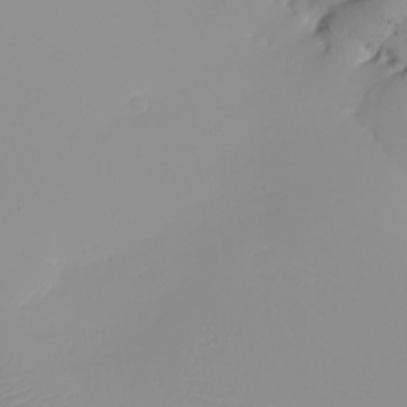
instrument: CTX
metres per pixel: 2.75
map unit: eHh
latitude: -5.3131
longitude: -84.8947
